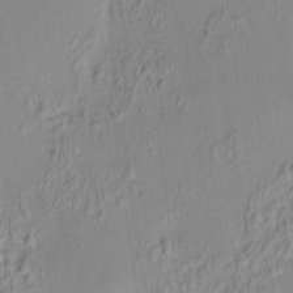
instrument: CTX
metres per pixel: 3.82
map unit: HNhu
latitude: 7.0458
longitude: 13.6155
